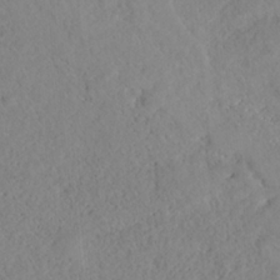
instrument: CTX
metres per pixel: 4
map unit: HNhu
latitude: -36.1416
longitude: 32.8975
